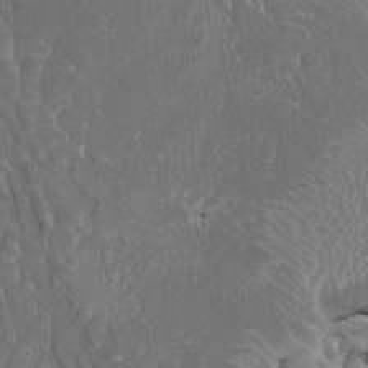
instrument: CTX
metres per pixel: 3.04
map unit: HNhu
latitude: 4.2333
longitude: 7.6155
